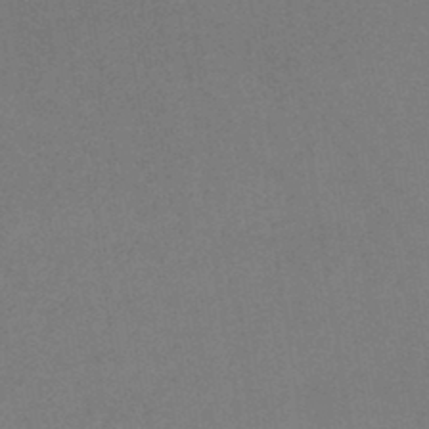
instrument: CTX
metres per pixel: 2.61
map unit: HNhu
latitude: -44.7841
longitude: 90.7652
